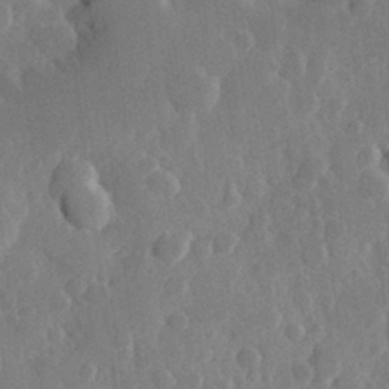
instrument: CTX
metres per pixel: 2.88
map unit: Hve
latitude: 25.7260
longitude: 150.0661
